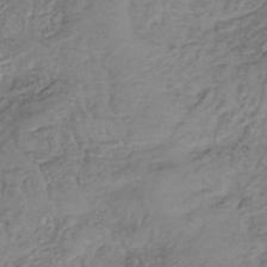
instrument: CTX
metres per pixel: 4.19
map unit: lHb
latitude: -37.2565
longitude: 68.1416
